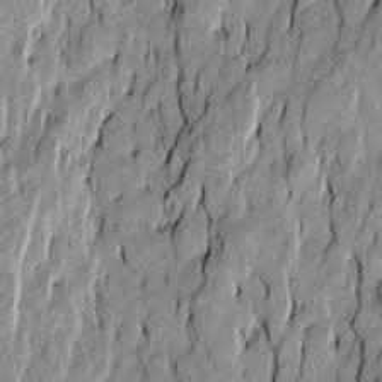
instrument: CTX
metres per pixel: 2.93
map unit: Htu
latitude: -9.7666
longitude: 176.5952
